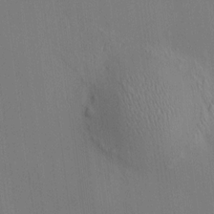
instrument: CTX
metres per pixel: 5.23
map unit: HNhu
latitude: 7.9150
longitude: 14.8597
